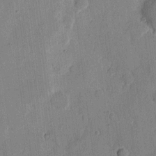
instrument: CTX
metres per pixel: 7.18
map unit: eHh
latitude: 6.9703
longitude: -66.4601
